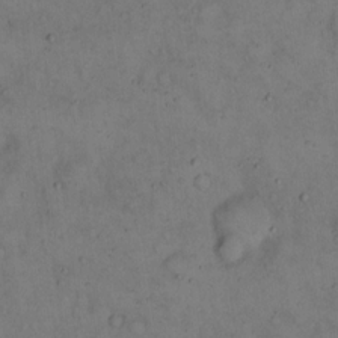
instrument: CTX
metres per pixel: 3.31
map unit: eHh
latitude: 15.4805
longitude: -62.3656
